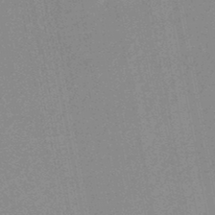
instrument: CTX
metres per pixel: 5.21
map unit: HNhu
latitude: -47.3887
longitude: 98.8975
